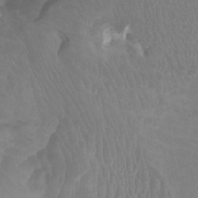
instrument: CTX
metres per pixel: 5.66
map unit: Ht
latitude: -1.6155
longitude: -17.9717
